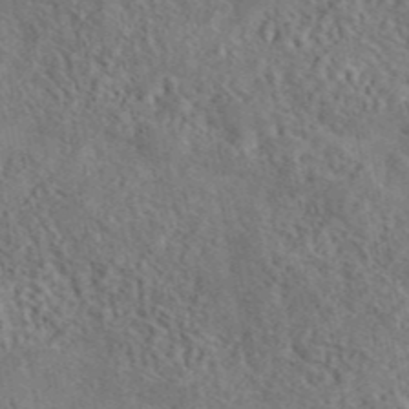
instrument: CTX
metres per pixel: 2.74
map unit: eAb
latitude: 43.3482
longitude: 114.4251
